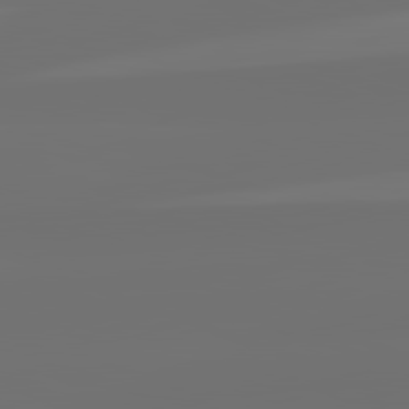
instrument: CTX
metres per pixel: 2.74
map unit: lApd
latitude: 82.3278
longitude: -160.4034
